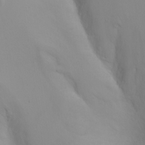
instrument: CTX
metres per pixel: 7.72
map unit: Nhu
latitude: -4.8597
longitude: -73.2159
